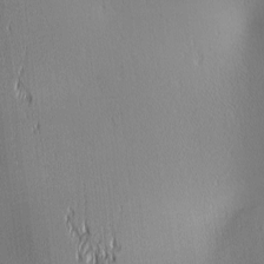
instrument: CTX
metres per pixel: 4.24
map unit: lAa
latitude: 1.8394
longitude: -117.6316
